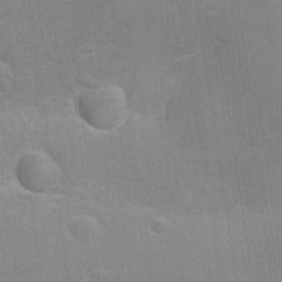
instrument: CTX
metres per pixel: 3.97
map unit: Ht
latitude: -10.6519
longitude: -22.6679
